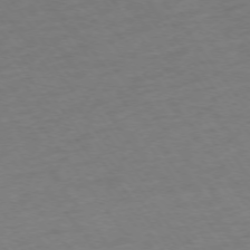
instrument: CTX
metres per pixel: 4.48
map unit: Ap
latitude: -75.0298
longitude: -67.6127
